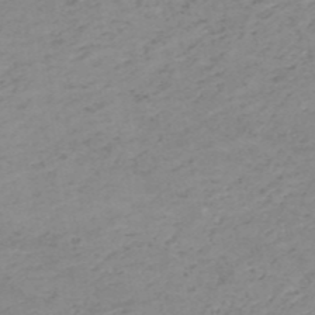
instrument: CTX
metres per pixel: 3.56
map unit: HNb
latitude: -51.4832
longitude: -51.9339
